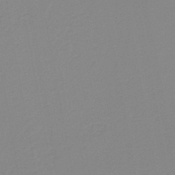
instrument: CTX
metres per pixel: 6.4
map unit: lHb
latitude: -44.7841
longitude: 56.3684
